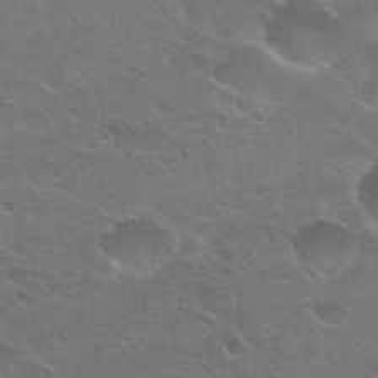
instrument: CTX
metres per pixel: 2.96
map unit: Hto
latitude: 24.2333
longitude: -50.6301
